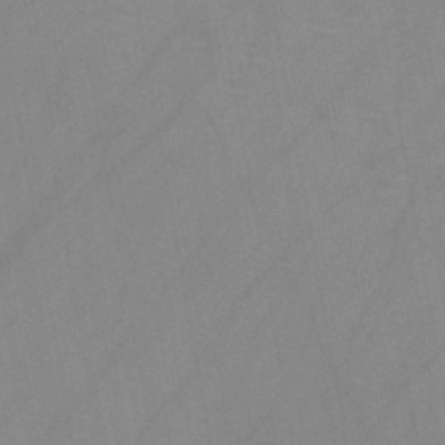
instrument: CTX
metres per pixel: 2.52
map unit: HNb
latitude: -44.6896
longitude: -40.6868
